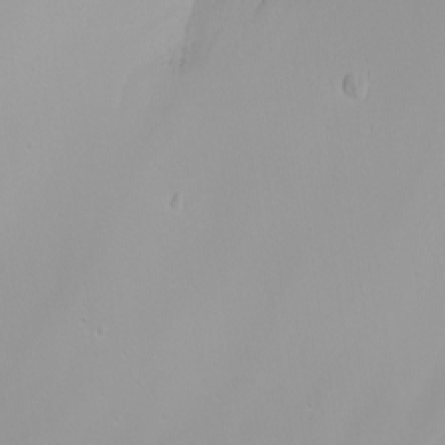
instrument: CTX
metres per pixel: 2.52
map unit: Htu
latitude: -4.3495
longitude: -88.9514
